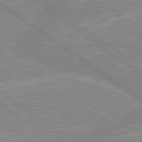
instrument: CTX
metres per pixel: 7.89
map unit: lApd
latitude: 79.2726
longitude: -156.9135
